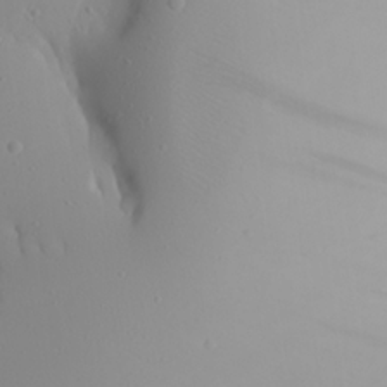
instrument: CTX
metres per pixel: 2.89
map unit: Aa
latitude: 21.6883
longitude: -145.9150
